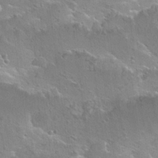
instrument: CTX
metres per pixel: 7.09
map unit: Hto
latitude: 25.4804
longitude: -45.0836
